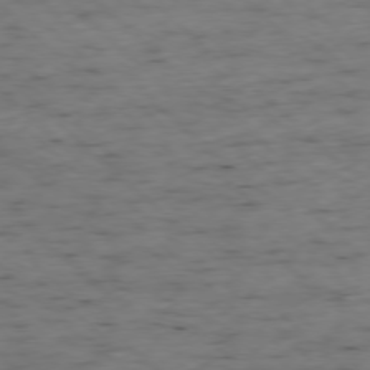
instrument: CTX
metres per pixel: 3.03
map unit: Ap
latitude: -77.5966
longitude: -91.7828
